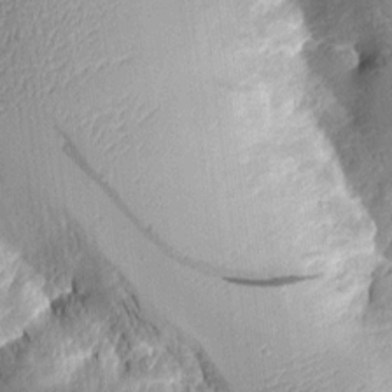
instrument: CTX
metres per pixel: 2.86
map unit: Aa
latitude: 9.7261
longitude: -127.9150
